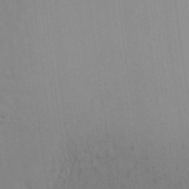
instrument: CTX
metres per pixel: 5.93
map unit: Aa
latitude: 26.4979
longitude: -143.1025
